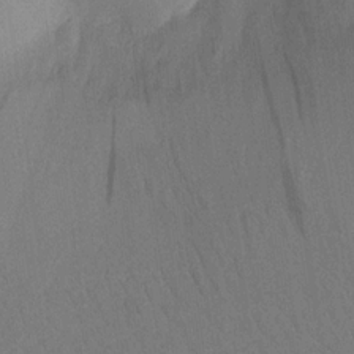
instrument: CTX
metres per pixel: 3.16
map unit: Aa
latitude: 19.7827
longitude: -140.5167
